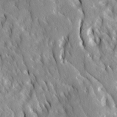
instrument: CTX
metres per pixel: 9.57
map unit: Ave
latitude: 14.5546
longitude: -132.2145
